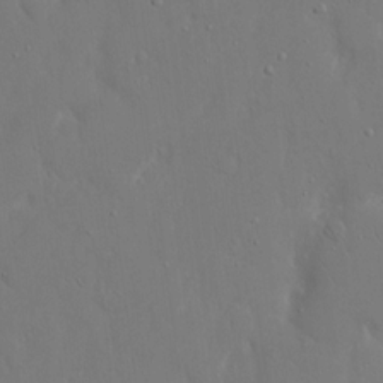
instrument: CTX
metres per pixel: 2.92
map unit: eHh
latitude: 15.4805
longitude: -71.5560
